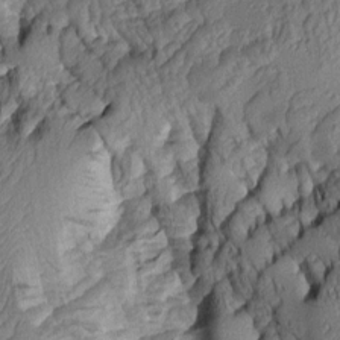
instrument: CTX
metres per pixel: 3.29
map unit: Aa
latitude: 7.8016
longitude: -128.6679
